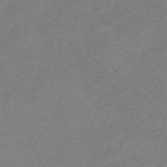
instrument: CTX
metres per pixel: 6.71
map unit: HNb
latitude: -33.9745
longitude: 61.2187
